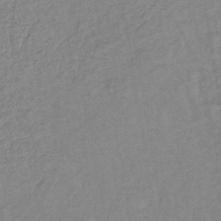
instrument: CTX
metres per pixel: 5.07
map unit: lHb
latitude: -40.5951
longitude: 68.9919
